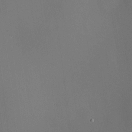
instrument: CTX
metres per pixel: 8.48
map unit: HNhu
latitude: 12.4979
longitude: 11.4454
